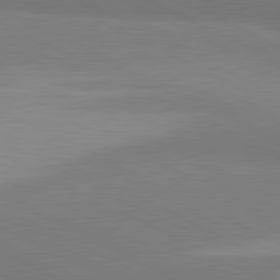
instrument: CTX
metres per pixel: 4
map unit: lApd
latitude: 81.5182
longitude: 158.3306
